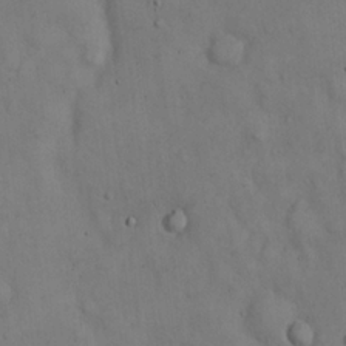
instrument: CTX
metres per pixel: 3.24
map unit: Hto
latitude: 14.4412
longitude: -59.7450
